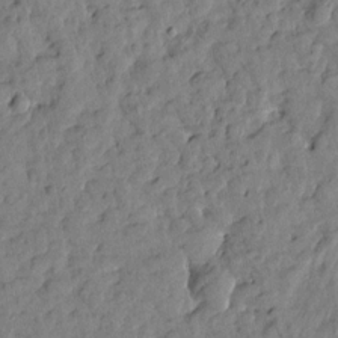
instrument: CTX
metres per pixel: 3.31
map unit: Htu
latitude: 1.3670
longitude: -179.6505
